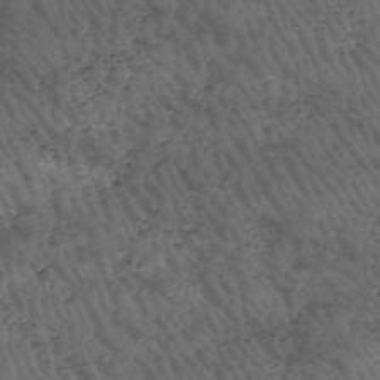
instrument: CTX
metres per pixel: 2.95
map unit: HNhu
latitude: -47.8611
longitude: 28.6896
